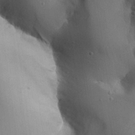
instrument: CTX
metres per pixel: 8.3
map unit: Aa
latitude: 27.5560
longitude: -129.2915
